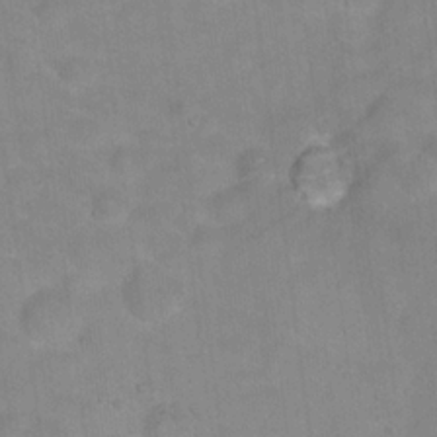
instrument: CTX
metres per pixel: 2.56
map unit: Hto
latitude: 18.1200
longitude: -38.8002
